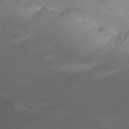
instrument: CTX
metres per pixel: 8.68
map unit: Nhu
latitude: -13.0864
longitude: -64.3657
